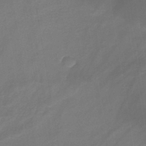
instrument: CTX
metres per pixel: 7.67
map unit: lHb
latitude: -41.0297
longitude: 77.5966
